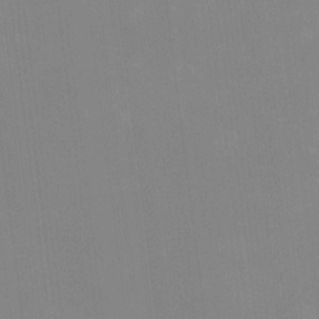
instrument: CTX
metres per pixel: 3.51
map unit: Nhu
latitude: -10.5763
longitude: -75.6316
